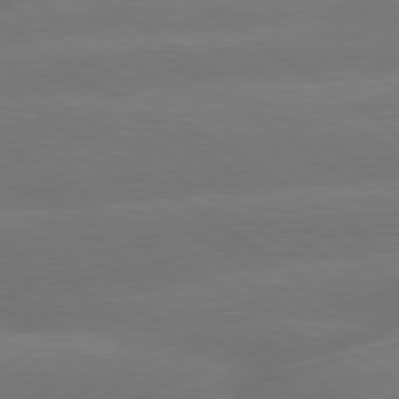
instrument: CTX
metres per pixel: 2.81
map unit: lApd
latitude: 79.9528
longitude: -148.7813
